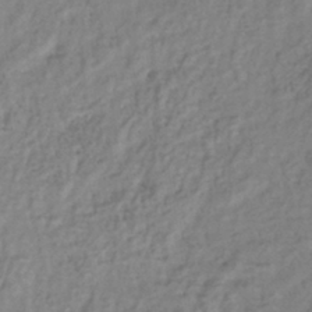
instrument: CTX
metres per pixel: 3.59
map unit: lHb
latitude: -41.7477
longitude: 75.7289
